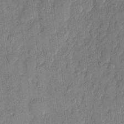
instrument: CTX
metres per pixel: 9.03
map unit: eHh
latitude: 10.5546
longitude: -65.4615
